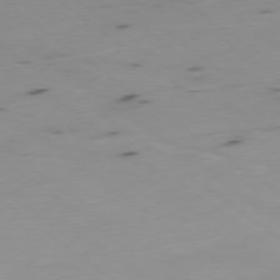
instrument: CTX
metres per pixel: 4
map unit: Ap
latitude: -78.8219
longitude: -73.1781
